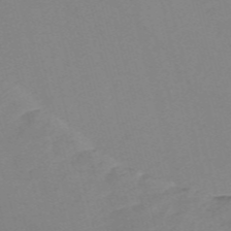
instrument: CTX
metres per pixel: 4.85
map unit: Nve
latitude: -57.9178
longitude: 57.9178
